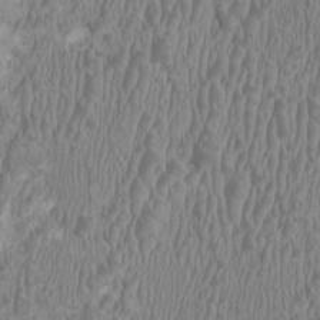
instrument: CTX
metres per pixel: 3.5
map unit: HNhu
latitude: 1.9339
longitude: -1.8961
